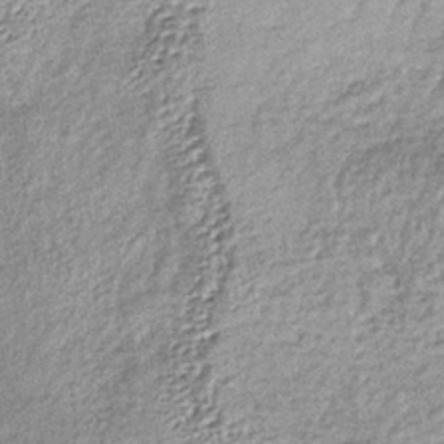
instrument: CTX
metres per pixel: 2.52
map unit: lHb
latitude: -38.5573
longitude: 67.6533
